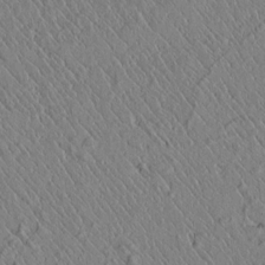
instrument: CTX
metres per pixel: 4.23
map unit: lAvf
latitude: 7.2159
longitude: 159.1053
